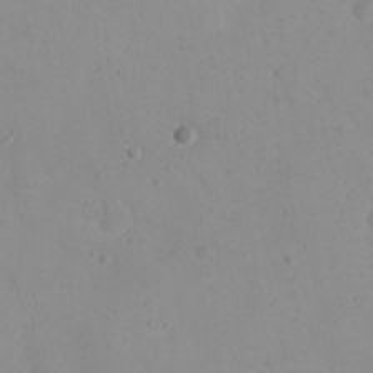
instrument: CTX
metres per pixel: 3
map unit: eHh
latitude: 21.3860
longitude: -64.5357
